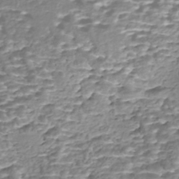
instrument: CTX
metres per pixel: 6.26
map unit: Nhe
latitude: -47.3131
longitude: -171.8016
